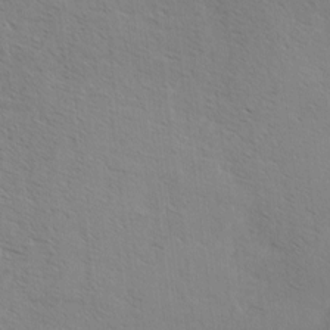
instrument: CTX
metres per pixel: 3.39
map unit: Hve
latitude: 2.4790
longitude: -123.9528
